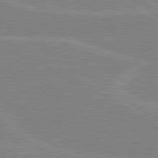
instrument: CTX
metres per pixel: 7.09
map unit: lApd
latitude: 80.4790
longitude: 123.8234
